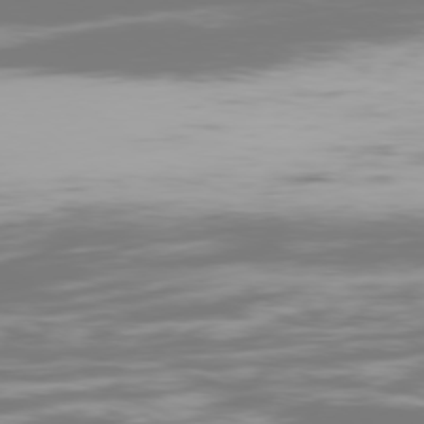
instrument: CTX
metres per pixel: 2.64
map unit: Ap
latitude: -79.1242
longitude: -60.3089
